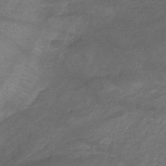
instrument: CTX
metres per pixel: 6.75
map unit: lHb
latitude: -40.3495
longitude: 75.1620
